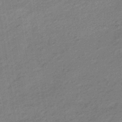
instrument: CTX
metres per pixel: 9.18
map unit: lHb
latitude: -34.7652
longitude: 68.7085
